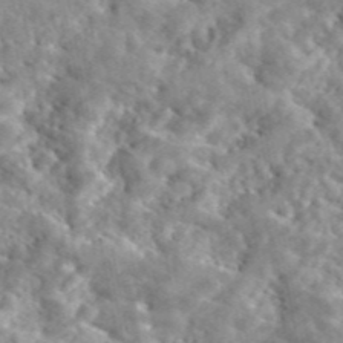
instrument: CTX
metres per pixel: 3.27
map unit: eAb
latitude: 45.5560
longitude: 128.1417
